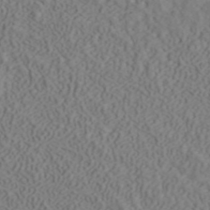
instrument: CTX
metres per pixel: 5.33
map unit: ANa
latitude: 41.7449
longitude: 32.9353
